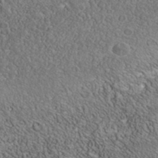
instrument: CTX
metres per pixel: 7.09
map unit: Nhu
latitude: -39.8423
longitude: -84.1389
